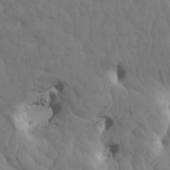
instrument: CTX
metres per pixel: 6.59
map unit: eHh
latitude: -1.2376
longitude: 15.0109
